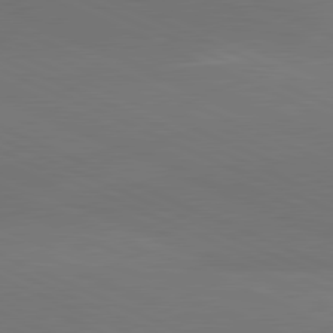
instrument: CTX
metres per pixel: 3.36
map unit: lApd
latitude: 81.4615
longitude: 136.9352
